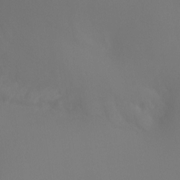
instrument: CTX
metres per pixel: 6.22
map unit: Ht
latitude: -5.3887
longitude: -26.1200
